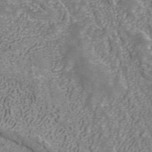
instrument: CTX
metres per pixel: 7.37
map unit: ANa
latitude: 41.9528
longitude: 30.7085
